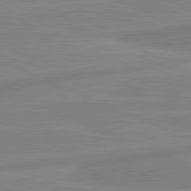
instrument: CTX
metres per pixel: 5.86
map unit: lApd
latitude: 81.6316
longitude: -174.0633
